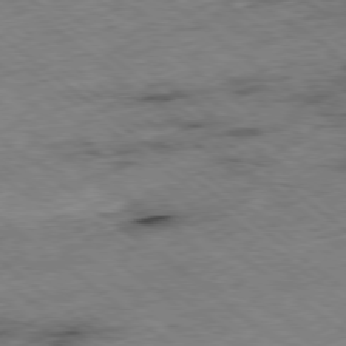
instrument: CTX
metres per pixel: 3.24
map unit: Ap
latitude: -78.9352
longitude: -48.3845
